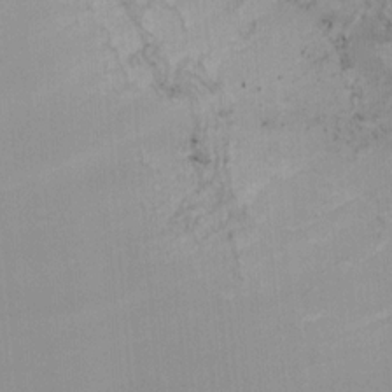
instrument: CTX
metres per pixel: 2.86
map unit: Nhu
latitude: -5.8611
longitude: -78.9703
